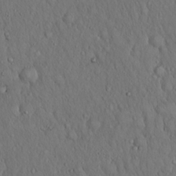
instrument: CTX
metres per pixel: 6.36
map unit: Hto
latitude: 15.8395
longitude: -59.9717
